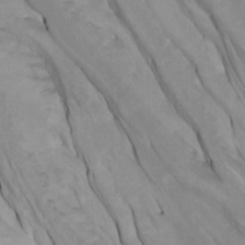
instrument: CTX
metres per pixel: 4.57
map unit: Htu
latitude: -7.7288
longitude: -65.6694
